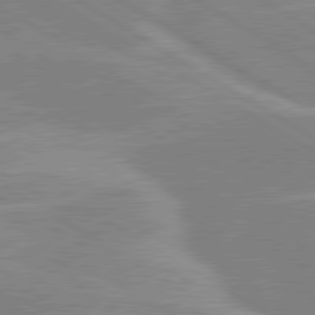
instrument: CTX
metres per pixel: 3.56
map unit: lApd
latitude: 80.1956
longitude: -122.8380
